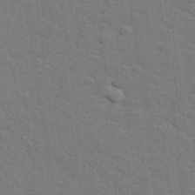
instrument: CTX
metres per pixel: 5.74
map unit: lHvf
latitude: 25.5371
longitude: 142.3117
